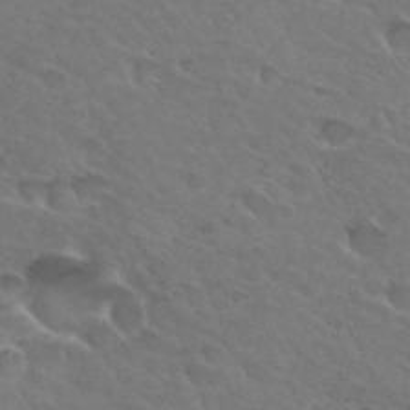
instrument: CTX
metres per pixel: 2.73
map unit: Hto
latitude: 32.1200
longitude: -46.1767
